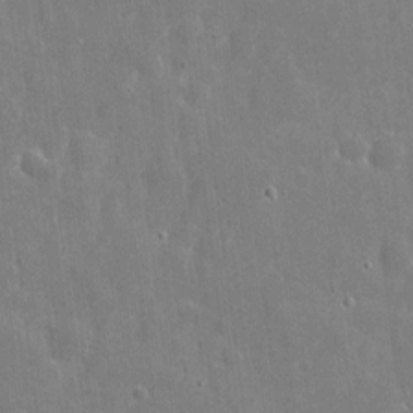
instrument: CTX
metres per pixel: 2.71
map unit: eHh
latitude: 8.8002
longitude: -70.1389
